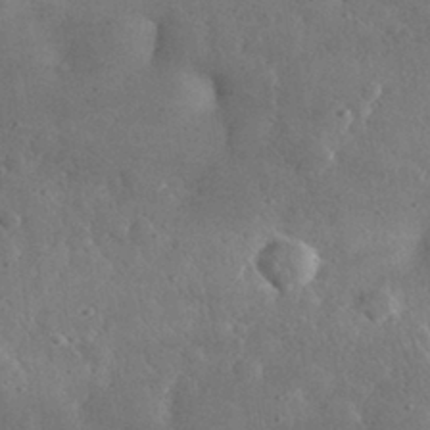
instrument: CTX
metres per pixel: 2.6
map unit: lHvf
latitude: 31.6505
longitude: -88.9703
